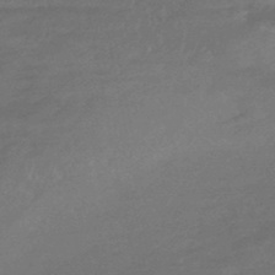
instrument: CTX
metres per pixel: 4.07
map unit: HNhu
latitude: -46.9919
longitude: 90.5574
